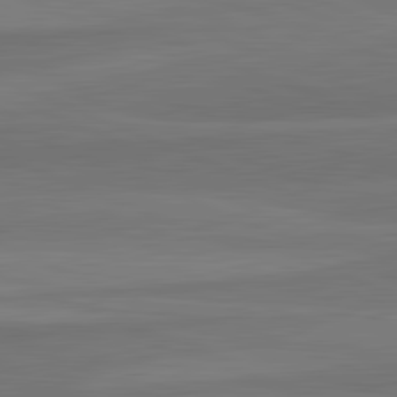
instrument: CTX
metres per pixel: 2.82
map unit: lApd
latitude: 82.7435
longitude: 157.4265
